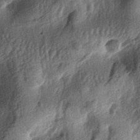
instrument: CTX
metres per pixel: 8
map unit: lAa
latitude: -5.9367
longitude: -124.1200
